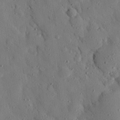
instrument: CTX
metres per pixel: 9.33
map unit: eHh
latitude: 26.4601
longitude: -77.3670
